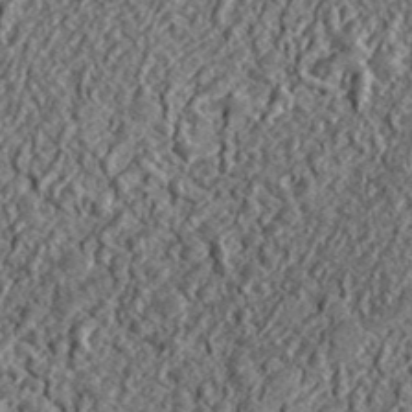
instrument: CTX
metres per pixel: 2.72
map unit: lHvf
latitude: 42.2901
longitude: -89.0270
